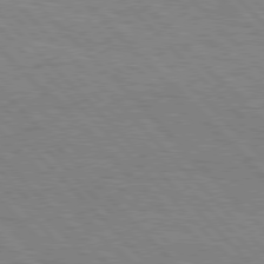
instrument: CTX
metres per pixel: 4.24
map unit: Hpe
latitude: 77.1214
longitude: -126.4223
